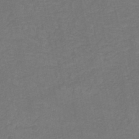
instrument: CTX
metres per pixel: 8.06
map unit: HNb
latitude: -35.4643
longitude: 51.2754
